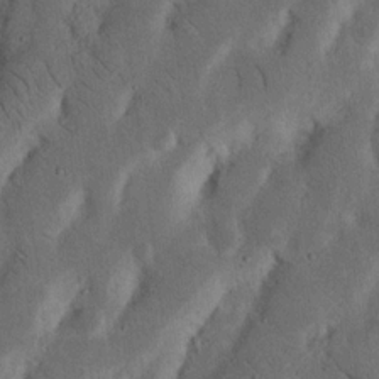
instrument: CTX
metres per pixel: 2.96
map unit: Nhu
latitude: 18.5168
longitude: -74.9703
